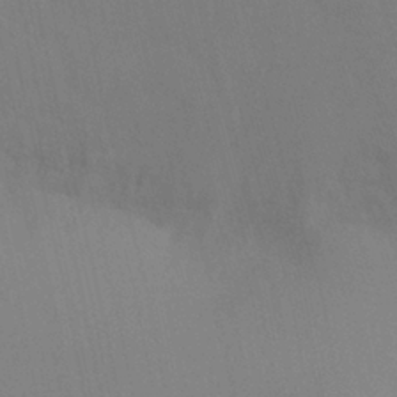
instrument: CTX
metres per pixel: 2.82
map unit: Ht
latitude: -8.1795
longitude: -31.1215
